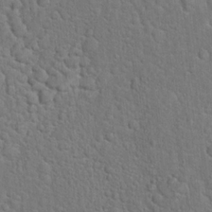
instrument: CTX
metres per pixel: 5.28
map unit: Hto
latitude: 19.2915
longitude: -51.2914
